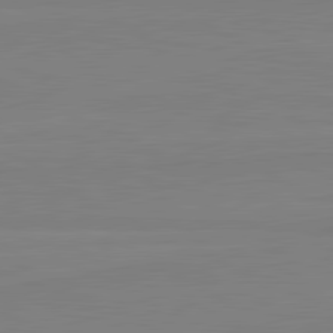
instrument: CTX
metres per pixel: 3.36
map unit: lApd
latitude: 81.8016
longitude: 166.7841
